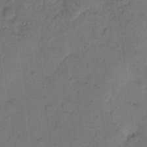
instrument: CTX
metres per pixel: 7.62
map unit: eHh
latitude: 7.2915
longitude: -63.7639
